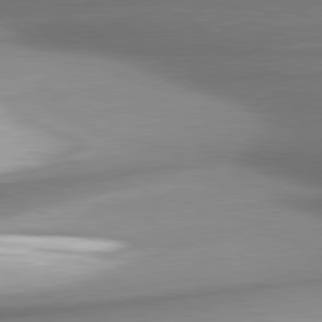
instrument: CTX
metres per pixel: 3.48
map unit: lApd
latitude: 80.6490
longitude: 179.6533
